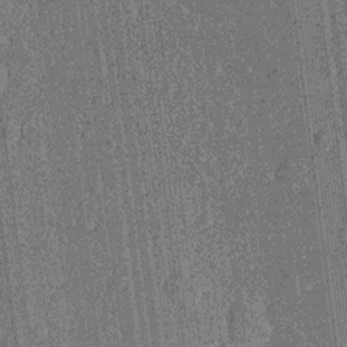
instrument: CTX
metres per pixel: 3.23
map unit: Nhu
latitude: -13.6911
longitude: -23.9528
